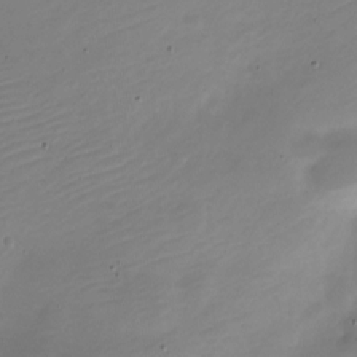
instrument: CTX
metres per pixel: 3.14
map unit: Nve
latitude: -21.8989
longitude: 105.7666
